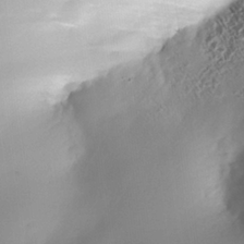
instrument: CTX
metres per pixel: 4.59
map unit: Nhe
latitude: -35.5210
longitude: -144.7624
